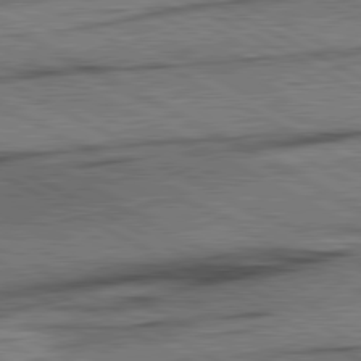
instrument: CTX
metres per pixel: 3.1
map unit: lApd
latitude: 80.9325
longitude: -157.3103
